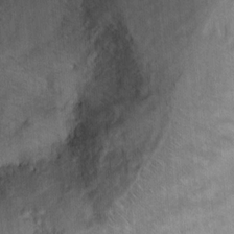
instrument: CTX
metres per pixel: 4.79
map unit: Ht
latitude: 7.3104
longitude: -30.4412
